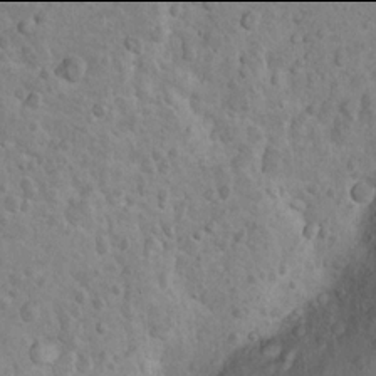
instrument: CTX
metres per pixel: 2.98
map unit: Nhu
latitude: 13.9906
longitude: -28.4223
